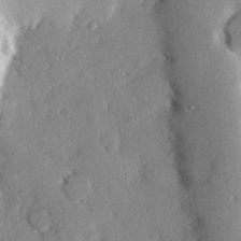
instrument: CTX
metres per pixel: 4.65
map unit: eHh
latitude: 22.7435
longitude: -89.6127
